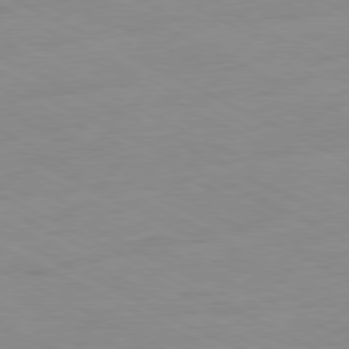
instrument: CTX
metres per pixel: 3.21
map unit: Ap
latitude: -80.8408
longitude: -92.1955
